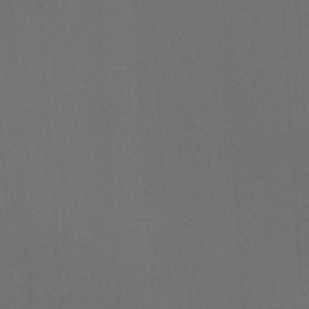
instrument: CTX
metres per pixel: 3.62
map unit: eHb
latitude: -47.9556
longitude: 89.1809
